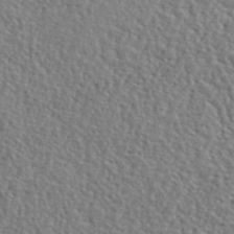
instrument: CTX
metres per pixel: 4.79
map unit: lHvf
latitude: 42.1956
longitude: -87.6316
